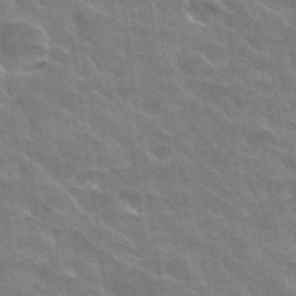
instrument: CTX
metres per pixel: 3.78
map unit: Hto
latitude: 30.4601
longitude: -43.2915
